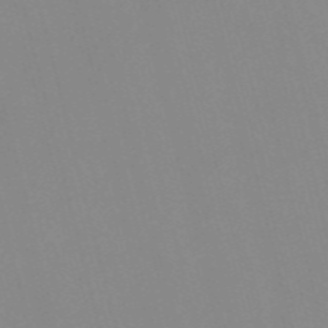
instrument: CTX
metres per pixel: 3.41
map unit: Nve
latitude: -57.3321
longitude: 61.7100
